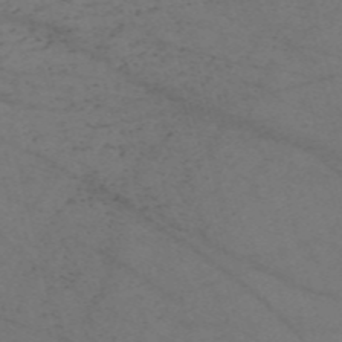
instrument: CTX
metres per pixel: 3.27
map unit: Nve
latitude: -57.5966
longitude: 51.0297
